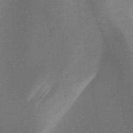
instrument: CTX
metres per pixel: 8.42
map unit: HNb
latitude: -44.6141
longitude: -44.7813
